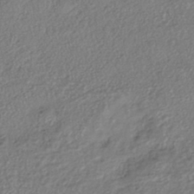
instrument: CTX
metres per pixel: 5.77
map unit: eHh
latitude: -42.4251
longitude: 118.3117
